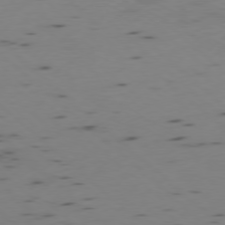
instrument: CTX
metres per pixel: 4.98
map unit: Ap
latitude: -77.9367
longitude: -74.5924
